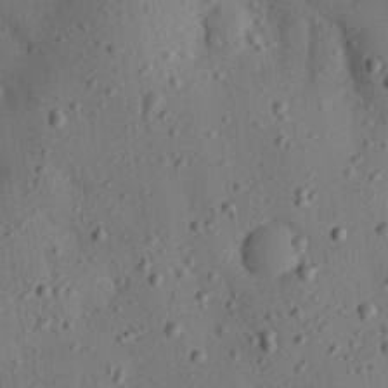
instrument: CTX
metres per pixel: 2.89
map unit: eHh
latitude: 26.7624
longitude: -76.6112
